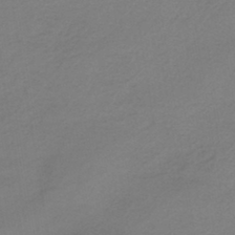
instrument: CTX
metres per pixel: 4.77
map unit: lHb
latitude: -41.9556
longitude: 64.1228
